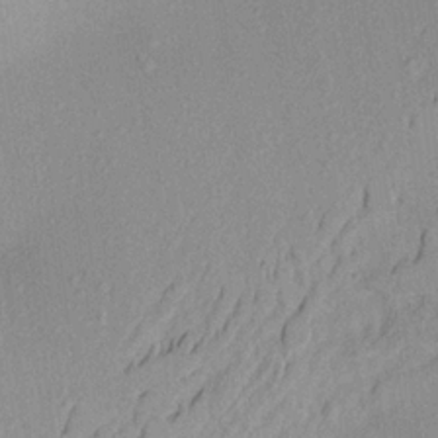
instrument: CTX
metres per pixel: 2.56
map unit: Aa
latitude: 21.5182
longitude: -144.7246
